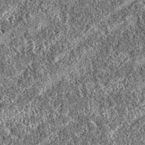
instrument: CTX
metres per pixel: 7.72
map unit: eAb
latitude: 37.2159
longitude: 111.9745
